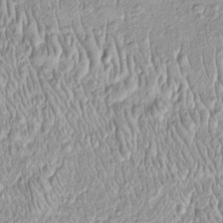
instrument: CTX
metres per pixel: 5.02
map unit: Htu
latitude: -4.5951
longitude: 158.5385
